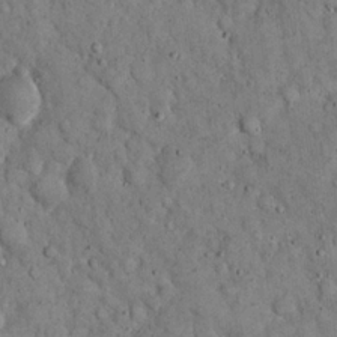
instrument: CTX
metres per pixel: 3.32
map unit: eHh
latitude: 19.4804
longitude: -61.1592
